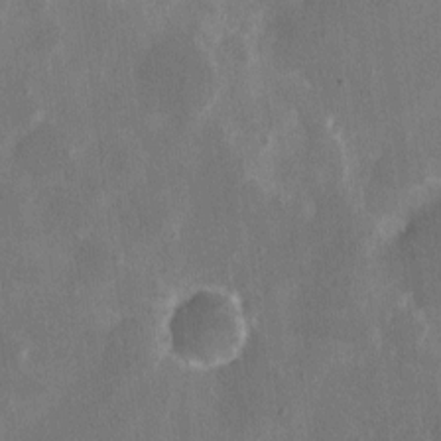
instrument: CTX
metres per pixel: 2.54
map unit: eHh
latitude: 9.1970
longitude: -69.3104
